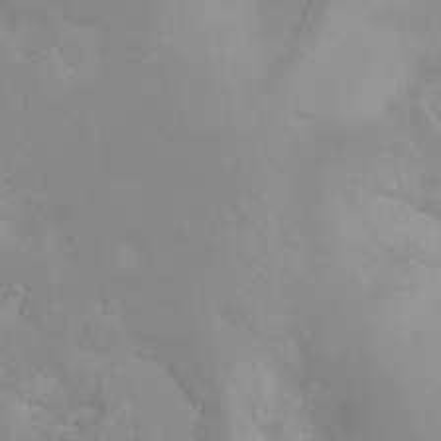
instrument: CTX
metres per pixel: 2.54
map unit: Hto
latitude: -8.0850
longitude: -46.4412
